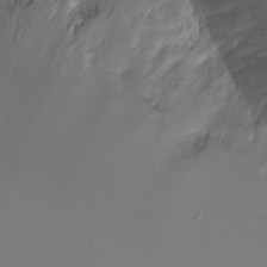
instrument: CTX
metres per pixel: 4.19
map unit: Ht
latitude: -10.3117
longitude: -29.5749
